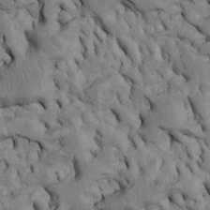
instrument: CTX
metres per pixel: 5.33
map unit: Htu
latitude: -4.9919
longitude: 156.8786
